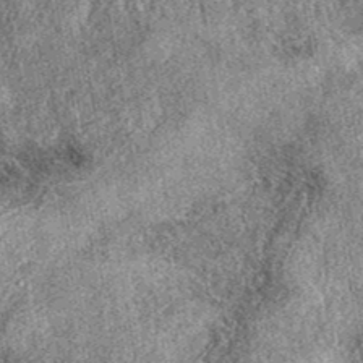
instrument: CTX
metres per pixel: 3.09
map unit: eAb
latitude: 39.1403
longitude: 108.5007
